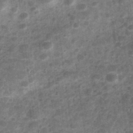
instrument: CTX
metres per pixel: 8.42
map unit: Hve
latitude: 32.6302
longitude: 151.4454
